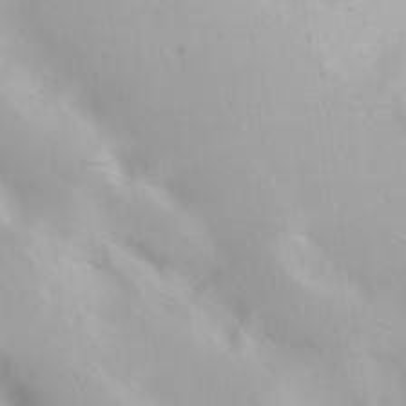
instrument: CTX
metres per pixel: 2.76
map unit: lAa
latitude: 20.5546
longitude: -138.1956
